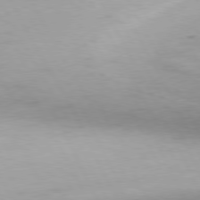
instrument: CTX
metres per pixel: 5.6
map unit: Ap
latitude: -76.6518
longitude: -73.5560
